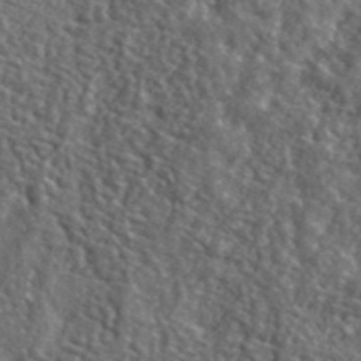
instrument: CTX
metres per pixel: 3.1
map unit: lHvf
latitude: 40.9135
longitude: -89.4805
